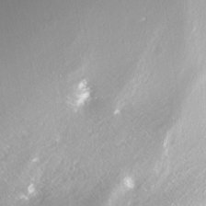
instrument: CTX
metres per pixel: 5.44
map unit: Nhe
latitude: -27.7855
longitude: -110.2523
